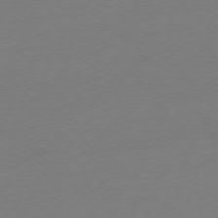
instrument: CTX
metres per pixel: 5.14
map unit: Ap
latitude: -78.5195
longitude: -56.9702
